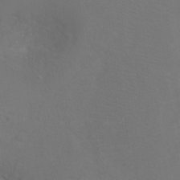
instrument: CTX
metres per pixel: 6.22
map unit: Ht
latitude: -6.4251
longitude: -35.0647
